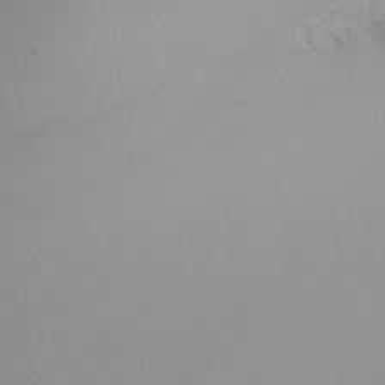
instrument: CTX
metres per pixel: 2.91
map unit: Nhu
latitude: -7.0864
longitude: -81.7261
